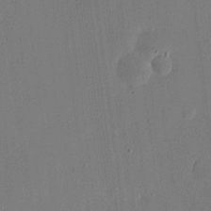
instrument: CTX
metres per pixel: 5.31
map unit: eHh
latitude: 18.5168
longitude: -69.6883
